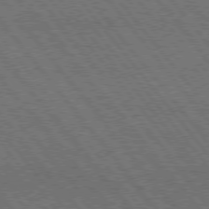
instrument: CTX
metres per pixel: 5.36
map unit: Hpe
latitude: 75.4804
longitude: -139.9150
